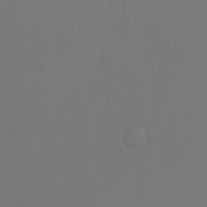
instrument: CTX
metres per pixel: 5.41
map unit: Ht
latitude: -6.7274
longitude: -34.9891
